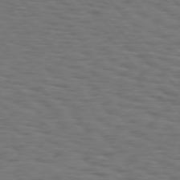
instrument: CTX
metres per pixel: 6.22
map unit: Hpe
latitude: 74.9325
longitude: -134.2522
